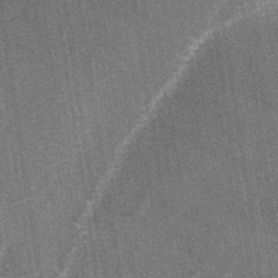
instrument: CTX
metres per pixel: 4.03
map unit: lAa
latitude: -3.8044
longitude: -129.4237
